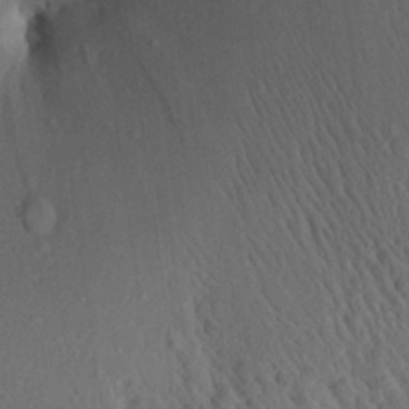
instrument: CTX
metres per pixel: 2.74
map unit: Aa
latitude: 28.8191
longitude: -135.9339
